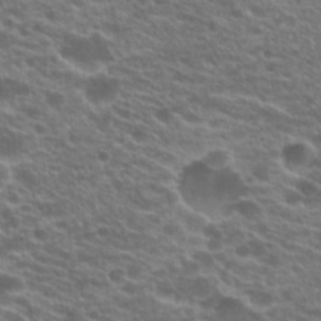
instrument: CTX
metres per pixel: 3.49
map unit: Hto
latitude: 21.3860
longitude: -38.9136
